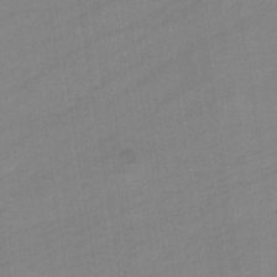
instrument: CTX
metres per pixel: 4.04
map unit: eHb
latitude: -34.6329
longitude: 73.0297
